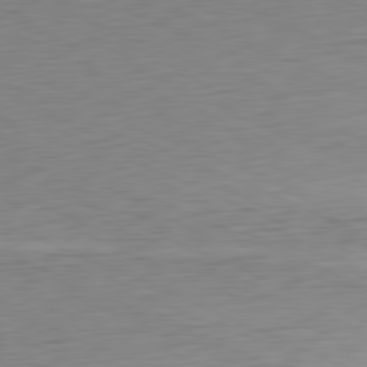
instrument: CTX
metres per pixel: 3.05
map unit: Ap
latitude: -81.4833
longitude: -59.9906
